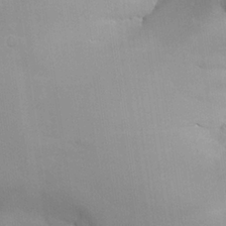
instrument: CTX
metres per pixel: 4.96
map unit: Aa
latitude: 25.7449
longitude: -128.9891
